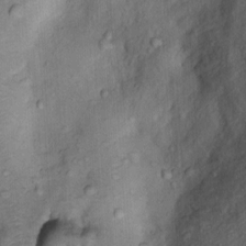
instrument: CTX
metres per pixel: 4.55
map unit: Nhu
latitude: 8.6113
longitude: -24.5923
